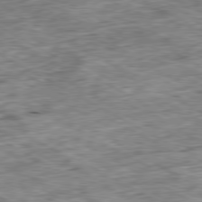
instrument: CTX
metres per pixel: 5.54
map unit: Ap
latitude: -80.6330
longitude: -89.5372
